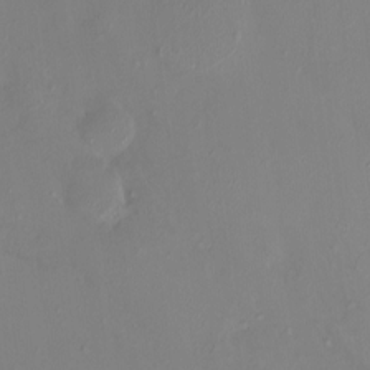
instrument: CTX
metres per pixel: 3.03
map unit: HNhu
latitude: 6.8191
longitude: 1.6722
